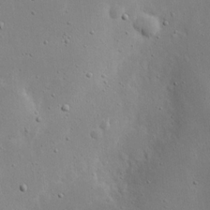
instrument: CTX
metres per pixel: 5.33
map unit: eHh
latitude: 18.6490
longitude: -71.3104
